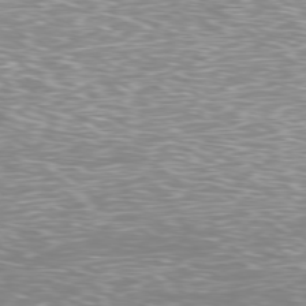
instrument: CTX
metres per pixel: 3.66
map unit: Ap
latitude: -78.8975
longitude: -61.7260
